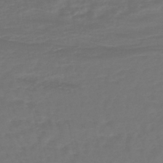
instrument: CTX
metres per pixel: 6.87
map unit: lHb
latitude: -43.8044
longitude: 77.5399
